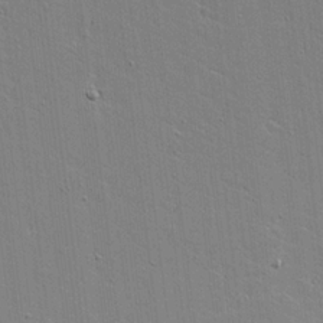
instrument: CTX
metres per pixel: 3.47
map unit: Aa
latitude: 17.0836
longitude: -125.1781
